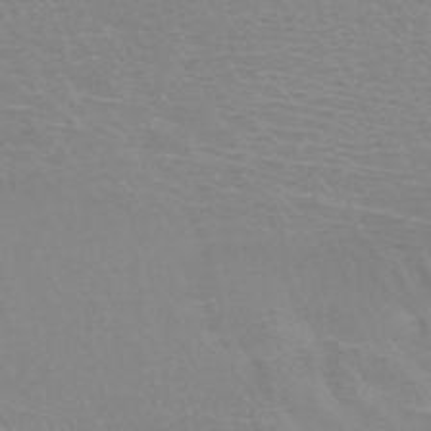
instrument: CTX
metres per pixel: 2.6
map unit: HNb
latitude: -45.6722
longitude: -42.3467
